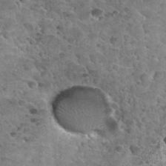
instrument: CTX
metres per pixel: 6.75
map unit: Nhu
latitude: 32.1010
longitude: -52.3278
